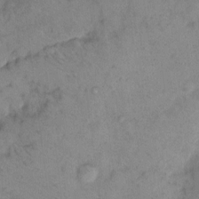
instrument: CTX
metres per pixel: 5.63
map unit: eHh
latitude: 9.9528
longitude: -62.4412
